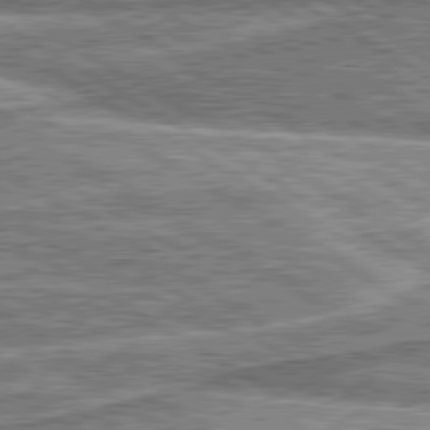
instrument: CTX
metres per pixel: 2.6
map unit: lApd
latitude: 80.2522
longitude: 172.2739
